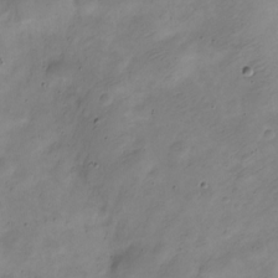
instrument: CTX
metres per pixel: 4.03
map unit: Nve
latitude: -23.7100
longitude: 105.7666
